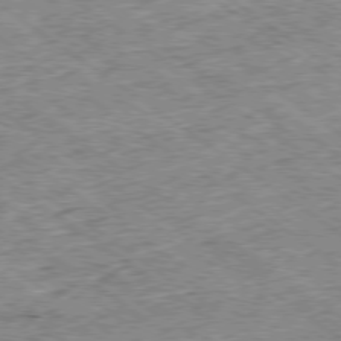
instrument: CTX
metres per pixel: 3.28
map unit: Ap
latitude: -79.1053
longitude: -51.9717
